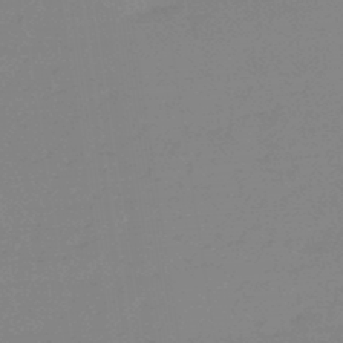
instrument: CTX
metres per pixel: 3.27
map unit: eHb
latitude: -45.1431
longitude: 86.5952
